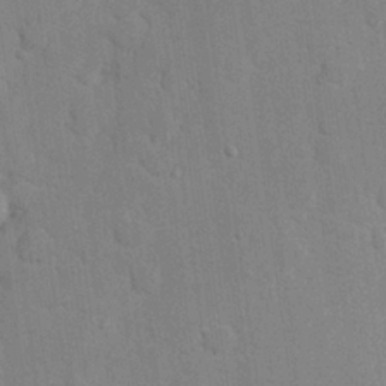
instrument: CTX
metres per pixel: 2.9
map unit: Hve
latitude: 25.9339
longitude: 151.1242
